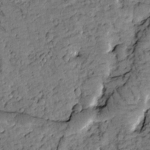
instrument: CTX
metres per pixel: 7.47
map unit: Htu
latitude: -2.9730
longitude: 173.7100
